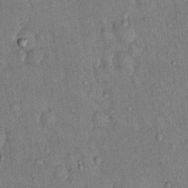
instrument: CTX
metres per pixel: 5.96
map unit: Hto
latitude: 13.1781
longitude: -59.2159
